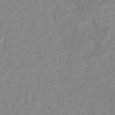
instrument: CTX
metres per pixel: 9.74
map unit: eHb
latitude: -36.2928
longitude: 76.6330
